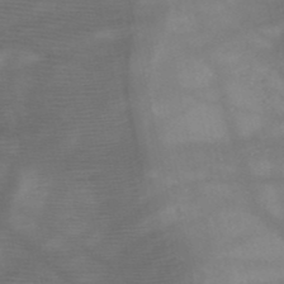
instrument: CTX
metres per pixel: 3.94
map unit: HNb
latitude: -48.1039
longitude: -41.0269
